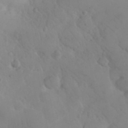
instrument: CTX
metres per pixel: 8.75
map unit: eHh
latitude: 25.8583
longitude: -66.7246
